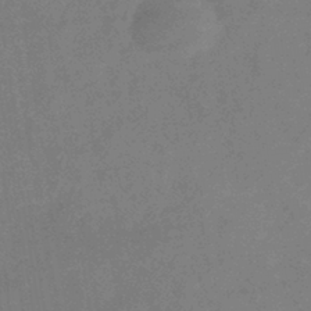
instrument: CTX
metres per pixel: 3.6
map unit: lHb
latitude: -40.4251
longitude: 74.8219
